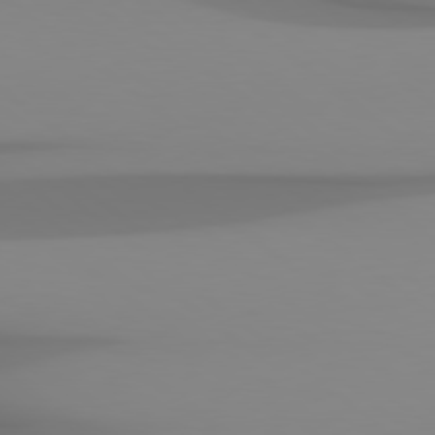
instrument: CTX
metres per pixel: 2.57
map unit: Hpe
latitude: 78.5168
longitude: -136.0444
